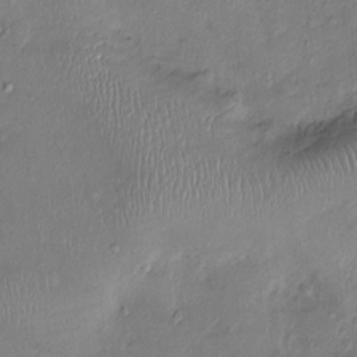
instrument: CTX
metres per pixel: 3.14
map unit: Ht
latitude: -3.7666
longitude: -14.3846
